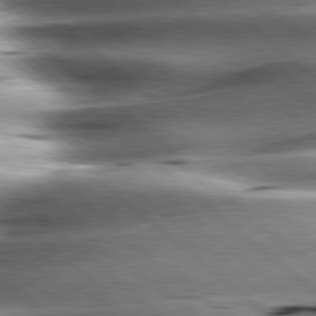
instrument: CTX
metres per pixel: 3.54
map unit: lApd
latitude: 80.2522
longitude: -142.9703
